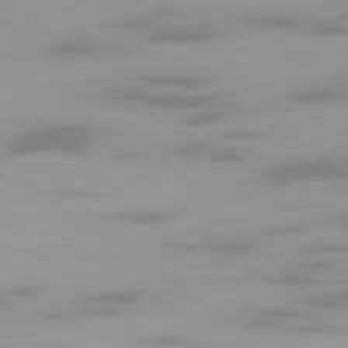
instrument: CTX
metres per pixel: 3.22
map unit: Ap
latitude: -79.0108
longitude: -72.2145
